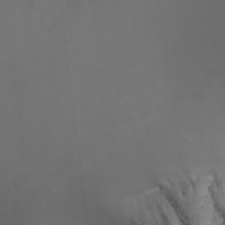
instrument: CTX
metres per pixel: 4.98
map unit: Nhu
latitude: -9.4076
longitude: -78.4412
